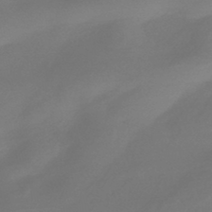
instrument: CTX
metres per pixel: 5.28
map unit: HNhu
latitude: -43.7666
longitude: 92.4629
